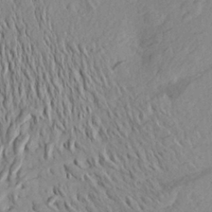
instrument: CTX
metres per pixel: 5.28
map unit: Aa
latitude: 25.9528
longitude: -144.8947
